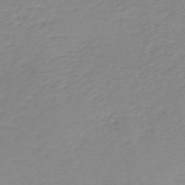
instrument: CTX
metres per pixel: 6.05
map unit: HNb
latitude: -41.3321
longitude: 50.2173
